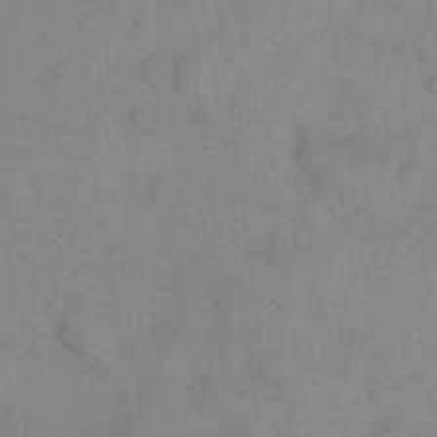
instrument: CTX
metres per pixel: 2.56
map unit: eHh
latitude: 18.3845
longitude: -64.8758
